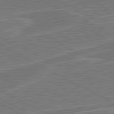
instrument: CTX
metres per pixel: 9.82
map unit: lApd
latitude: 81.3293
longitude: 122.2362
